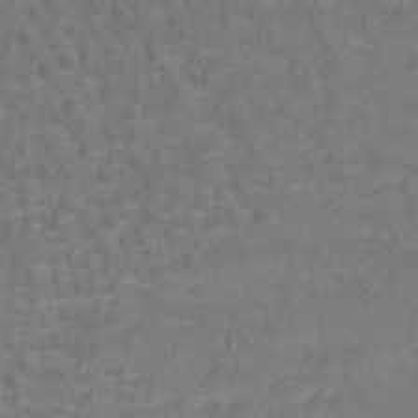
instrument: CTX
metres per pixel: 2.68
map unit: lHb
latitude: -42.3873
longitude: 58.2739
